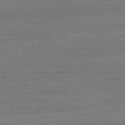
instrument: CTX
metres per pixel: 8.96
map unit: Ap
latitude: -81.3132
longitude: -86.1389
